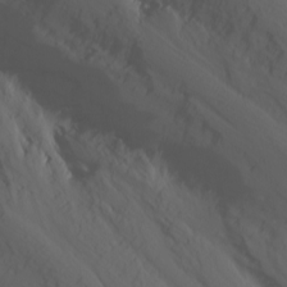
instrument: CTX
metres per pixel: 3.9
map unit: Nhu
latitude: -5.5588
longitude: -69.8583
